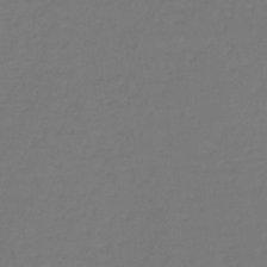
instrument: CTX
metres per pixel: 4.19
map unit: lHb
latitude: -43.0864
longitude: 62.5573
